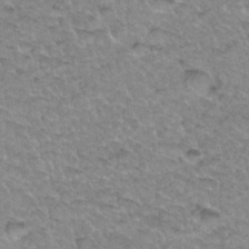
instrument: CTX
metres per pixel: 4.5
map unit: Hto
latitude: 34.9324
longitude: -48.8002
